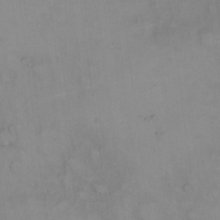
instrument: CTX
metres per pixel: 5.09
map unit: eHh
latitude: 22.6868
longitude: -62.5168
